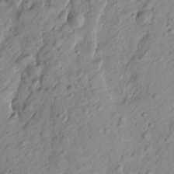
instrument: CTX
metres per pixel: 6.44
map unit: Htu
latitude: -1.0676
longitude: -175.2159
